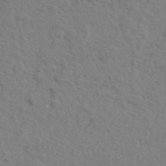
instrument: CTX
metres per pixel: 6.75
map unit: eAb
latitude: 44.7057
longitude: 113.0109
